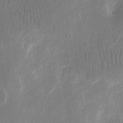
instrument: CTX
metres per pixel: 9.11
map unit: eHh
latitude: 10.6869
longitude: -72.3657
